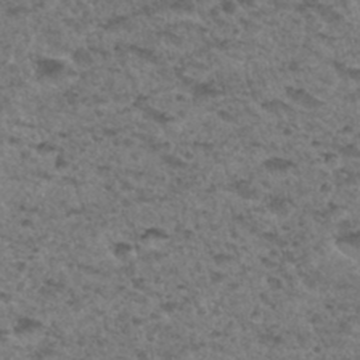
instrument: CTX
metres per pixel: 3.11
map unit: Hto
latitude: 33.1781
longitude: -48.6302
